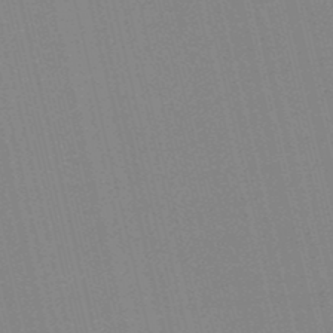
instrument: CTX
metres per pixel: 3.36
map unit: lHb
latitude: -48.4251
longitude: 64.6330
